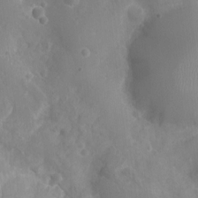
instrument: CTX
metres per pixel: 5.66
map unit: Nhu
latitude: 6.7435
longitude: -18.8569
